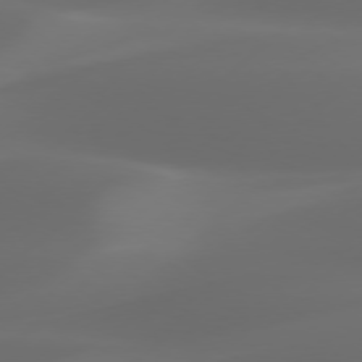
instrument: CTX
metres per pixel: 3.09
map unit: Hpe
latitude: 76.4034
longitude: -131.8206
